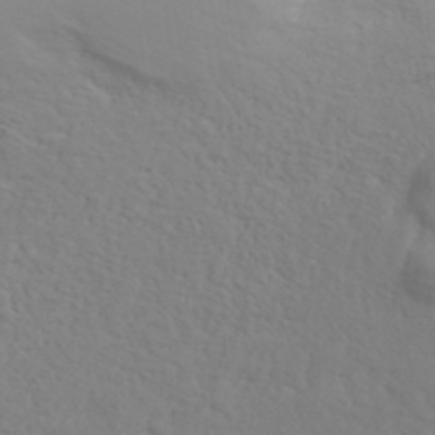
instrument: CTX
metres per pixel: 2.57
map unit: ANa
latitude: 39.2726
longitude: 21.0108
